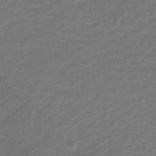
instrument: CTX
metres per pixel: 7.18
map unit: lHb
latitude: -38.1606
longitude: 63.7666
